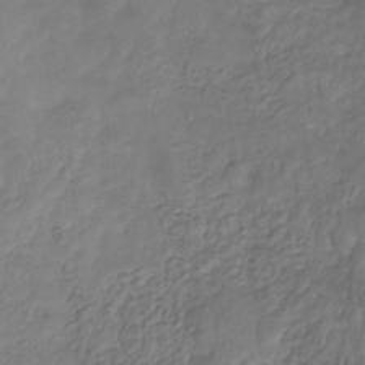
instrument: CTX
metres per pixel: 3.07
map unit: eHb
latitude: -30.0094
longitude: 71.2187
